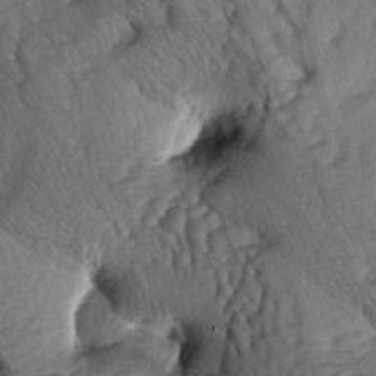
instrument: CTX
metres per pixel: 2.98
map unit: lAa
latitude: -5.4454
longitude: -126.0255
